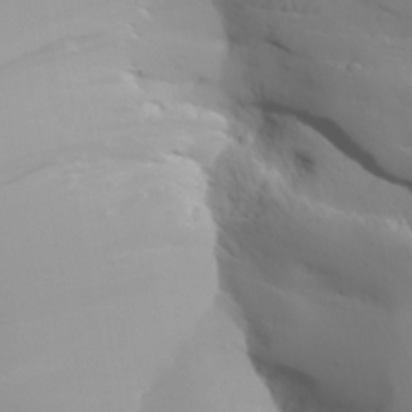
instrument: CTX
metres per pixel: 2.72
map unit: Aa
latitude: 27.4804
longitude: -133.1403
